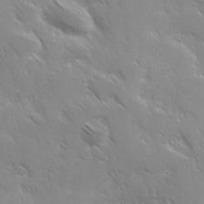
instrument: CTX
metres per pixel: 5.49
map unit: Ave
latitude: 9.2915
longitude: -103.9150
